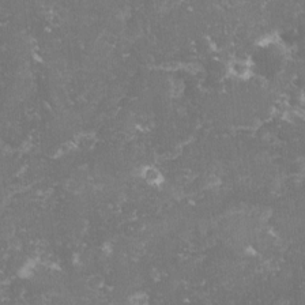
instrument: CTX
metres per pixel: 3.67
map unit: lHvf
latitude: -14.8975
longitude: -98.9135
